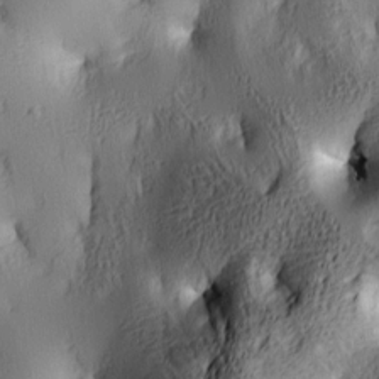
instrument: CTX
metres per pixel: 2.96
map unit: lAa
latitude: 5.0269
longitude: -113.4993
